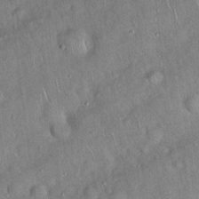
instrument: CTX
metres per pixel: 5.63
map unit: Hto
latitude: 18.3845
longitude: -52.7058
